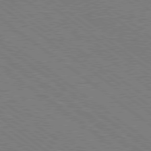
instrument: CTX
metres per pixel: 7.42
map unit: Ap
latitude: -80.6330
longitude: -75.8583
